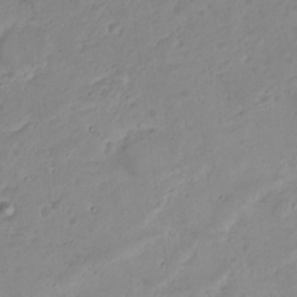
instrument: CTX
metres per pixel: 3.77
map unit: Nhu
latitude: 23.0647
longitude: -62.4601
